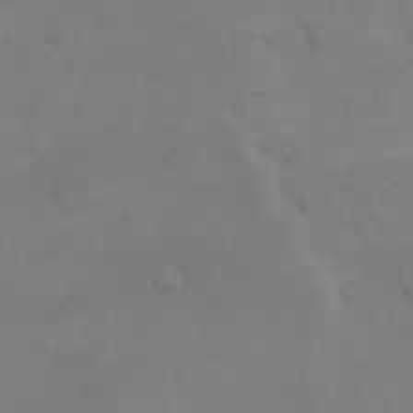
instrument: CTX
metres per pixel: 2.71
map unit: eHh
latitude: 17.3293
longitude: -66.1199
